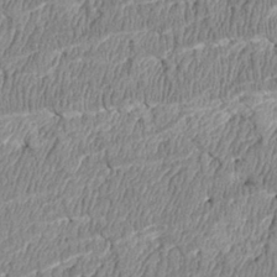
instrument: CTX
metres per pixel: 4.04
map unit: Htu
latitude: 3.5182
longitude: 150.2928
